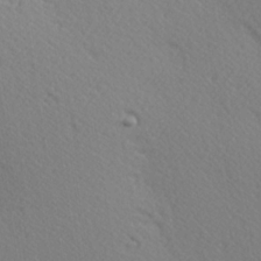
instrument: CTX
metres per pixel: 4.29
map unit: Hve
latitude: 3.0080
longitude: -124.2522
